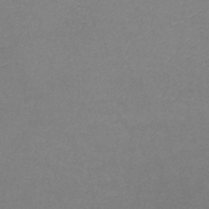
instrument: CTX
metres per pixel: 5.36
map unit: lHb
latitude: -41.9367
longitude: 72.7463
